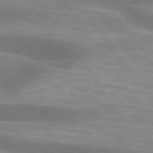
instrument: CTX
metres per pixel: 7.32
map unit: lApd
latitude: 74.8947
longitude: -49.4048
